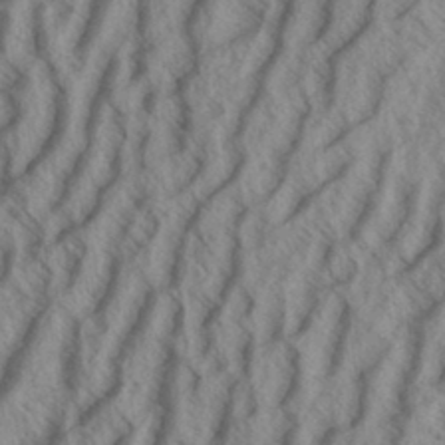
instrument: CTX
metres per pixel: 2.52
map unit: Aa
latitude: 33.8394
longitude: -139.6505
